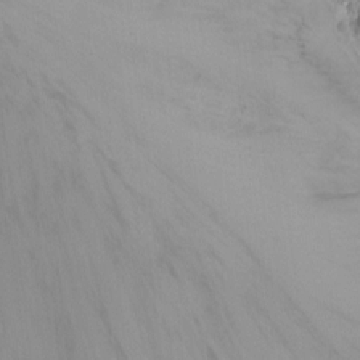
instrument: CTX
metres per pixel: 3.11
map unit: Nhu
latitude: -12.9353
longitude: -60.2333
